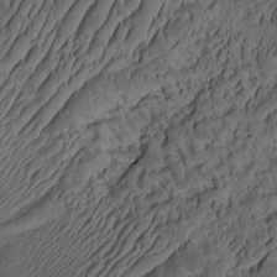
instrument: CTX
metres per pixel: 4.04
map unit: eHh
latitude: -1.3699
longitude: 16.9731
